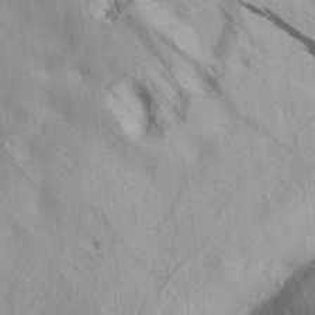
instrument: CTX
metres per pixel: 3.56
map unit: Aa
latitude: 30.4412
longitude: -136.6302
